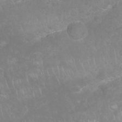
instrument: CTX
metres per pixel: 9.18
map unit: Nhu
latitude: 26.6869
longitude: -62.2901
